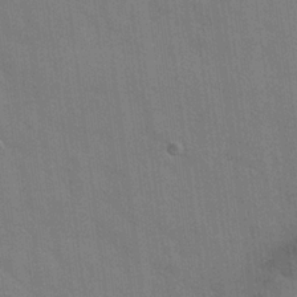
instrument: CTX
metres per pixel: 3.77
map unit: Hto
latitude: 21.2726
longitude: -54.2333
